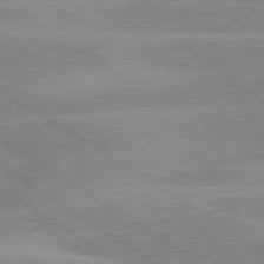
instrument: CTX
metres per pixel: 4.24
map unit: lApd
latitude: 80.0255
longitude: -122.2145
